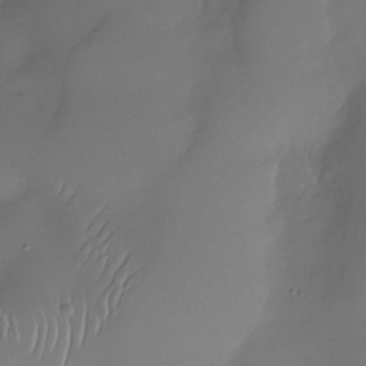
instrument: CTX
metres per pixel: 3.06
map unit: Nhu
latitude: -29.2565
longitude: -60.3467
